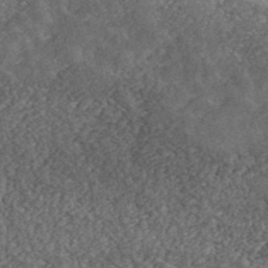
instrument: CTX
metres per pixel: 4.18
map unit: eHh
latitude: 42.5357
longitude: -90.6679
